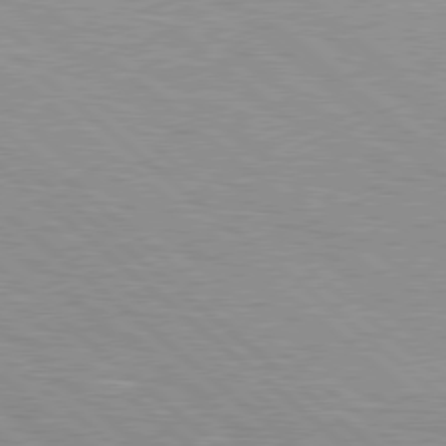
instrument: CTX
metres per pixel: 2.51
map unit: Hpe
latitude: 78.4979
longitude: -140.3656
